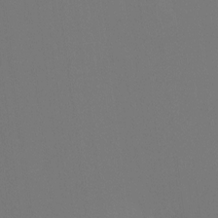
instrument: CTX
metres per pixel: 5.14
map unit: Ht
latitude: -15.5588
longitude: -42.2712
